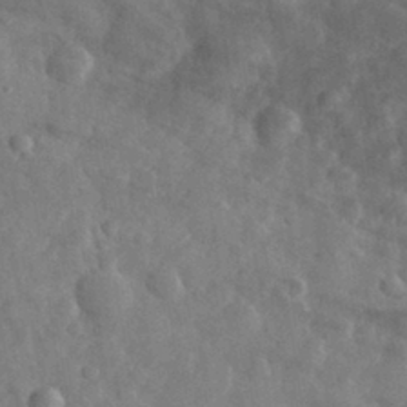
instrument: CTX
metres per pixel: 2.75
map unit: eHh
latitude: 31.1215
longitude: -70.5923
